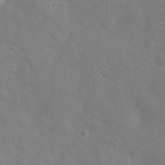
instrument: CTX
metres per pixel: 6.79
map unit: Hto
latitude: 17.4615
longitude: -53.4805
